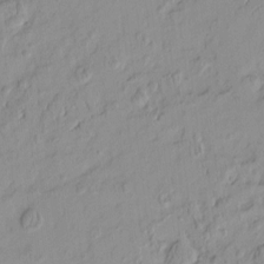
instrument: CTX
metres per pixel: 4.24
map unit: HNhu
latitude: -4.5007
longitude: 13.8422
